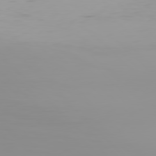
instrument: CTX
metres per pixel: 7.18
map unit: Hpe
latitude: 77.4426
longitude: -135.9150
